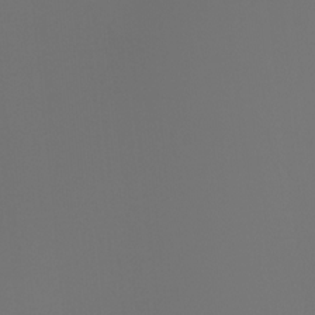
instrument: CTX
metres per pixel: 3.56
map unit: Ht
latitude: -3.6721
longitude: -61.9906
